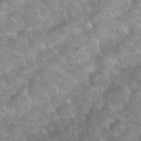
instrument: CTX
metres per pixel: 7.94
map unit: Nhu
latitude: 24.0633
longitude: -61.0080
